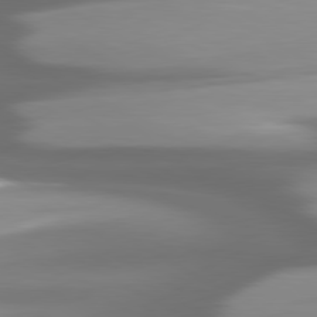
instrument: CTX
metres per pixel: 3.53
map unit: lApd
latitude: 80.1956
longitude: -139.9717
